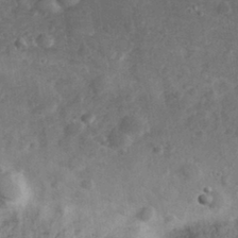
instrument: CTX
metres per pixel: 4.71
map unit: eHh
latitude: 30.7625
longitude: -71.3481
